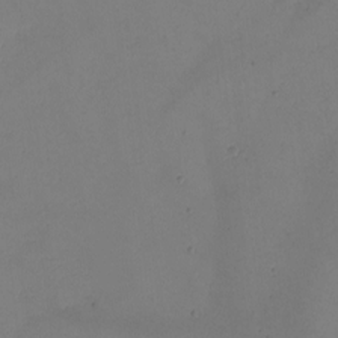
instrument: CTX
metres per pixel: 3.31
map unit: eHh
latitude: -2.2928
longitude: -74.6679
